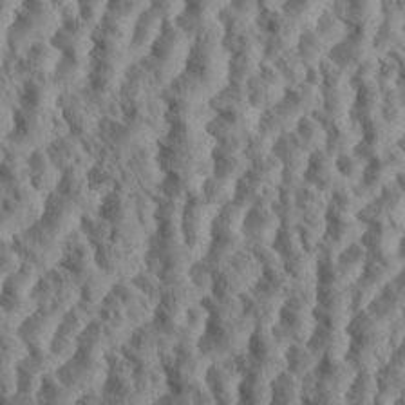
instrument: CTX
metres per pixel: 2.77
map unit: eHh
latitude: 35.0458
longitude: -138.0444
